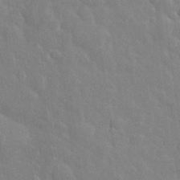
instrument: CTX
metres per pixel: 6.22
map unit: eHh
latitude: 35.5371
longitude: -61.0647
